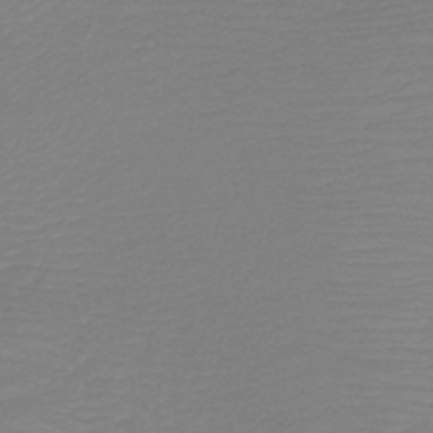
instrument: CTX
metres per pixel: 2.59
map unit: HNb
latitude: -45.8045
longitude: -43.9906
